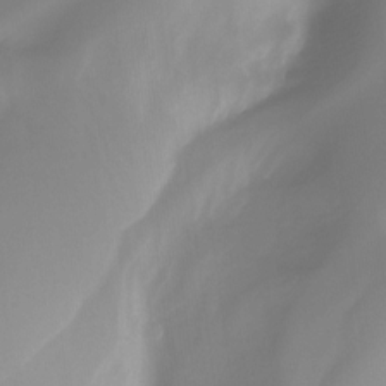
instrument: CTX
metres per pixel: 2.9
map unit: Ht
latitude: -12.4629
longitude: -49.4804
